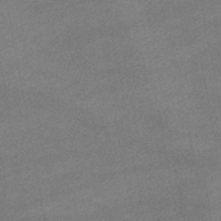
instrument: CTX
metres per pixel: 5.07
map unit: lHb
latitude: -45.8422
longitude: 62.1605
